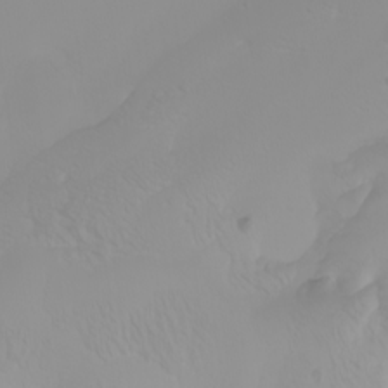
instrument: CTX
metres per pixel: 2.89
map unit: Nhu
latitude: -4.2172
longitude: -84.3467
